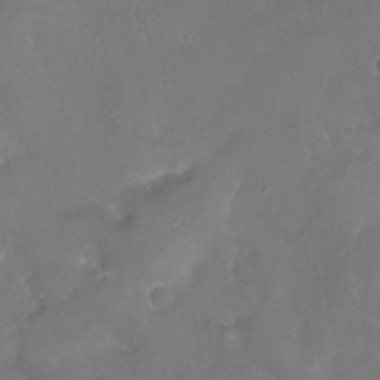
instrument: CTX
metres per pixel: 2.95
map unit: HNhu
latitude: 10.8380
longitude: 9.1431
